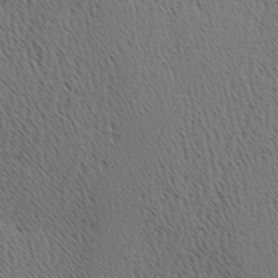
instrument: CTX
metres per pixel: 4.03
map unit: Hve
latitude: 3.2159
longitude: -124.8569
